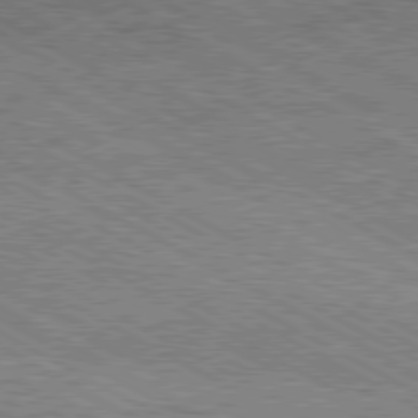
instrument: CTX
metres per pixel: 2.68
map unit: Hpe
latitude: -81.1998
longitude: 20.0472
